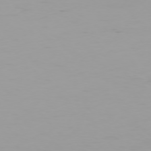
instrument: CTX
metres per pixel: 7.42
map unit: Ap
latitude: -76.8030
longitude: -73.7639
